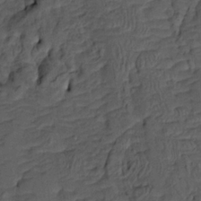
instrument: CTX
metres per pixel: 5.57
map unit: HNhu
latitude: 10.2712
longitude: 23.9367
